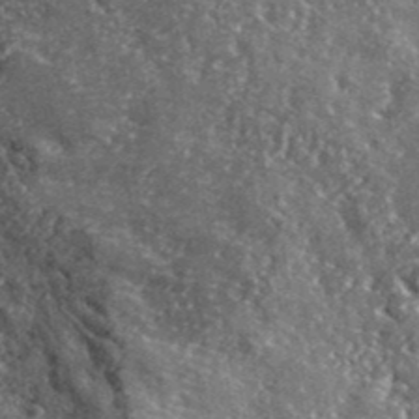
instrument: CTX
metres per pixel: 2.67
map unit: lHvf
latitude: 42.2334
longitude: -90.0822
